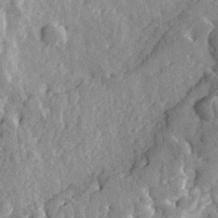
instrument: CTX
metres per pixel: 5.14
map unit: eHh
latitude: 32.1389
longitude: -79.6127
